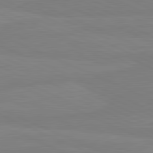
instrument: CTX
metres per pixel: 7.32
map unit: lApd
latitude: 81.4804
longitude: -178.7247
